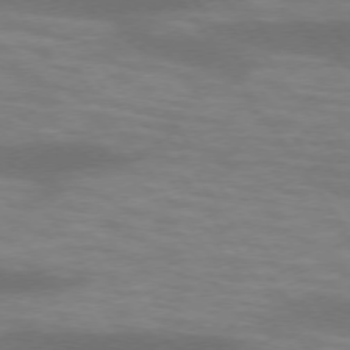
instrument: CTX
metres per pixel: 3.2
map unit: lApd
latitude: 74.2900
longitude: -54.5357
